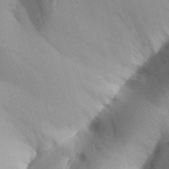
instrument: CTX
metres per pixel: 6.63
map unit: Aa
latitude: 31.9906
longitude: -142.5546
